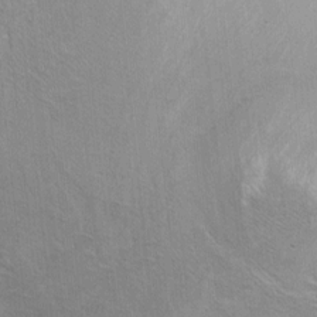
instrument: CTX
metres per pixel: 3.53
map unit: Nhu
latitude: -0.9731
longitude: -14.9892
